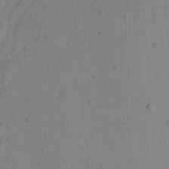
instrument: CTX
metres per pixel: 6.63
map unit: Aa
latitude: 22.2333
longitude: -144.1955
